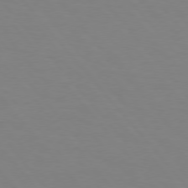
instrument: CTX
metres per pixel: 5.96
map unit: Hpe
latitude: 75.8017
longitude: -141.4048
